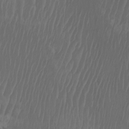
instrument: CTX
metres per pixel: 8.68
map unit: Htu
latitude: -6.8597
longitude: -67.8016
